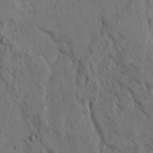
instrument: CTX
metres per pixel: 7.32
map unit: Ave
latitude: 23.5371
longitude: -134.6112
